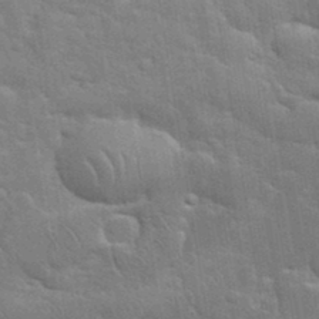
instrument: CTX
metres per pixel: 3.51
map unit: eHh
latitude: 36.1956
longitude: -64.3656
